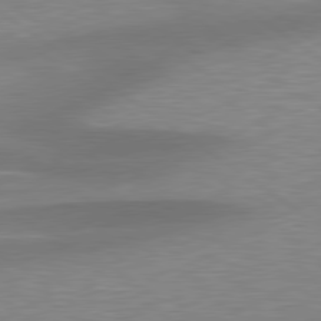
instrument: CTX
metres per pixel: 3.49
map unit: lApd
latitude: 79.5938
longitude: -94.0444
